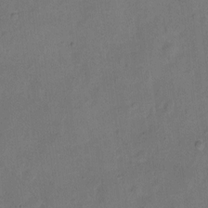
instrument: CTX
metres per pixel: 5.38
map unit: Hto
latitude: 4.8569
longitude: -61.4615
